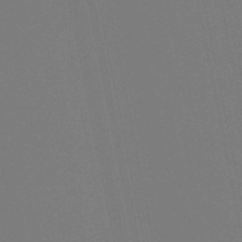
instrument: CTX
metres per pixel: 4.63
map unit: lHb
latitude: -49.5588
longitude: 75.0109
